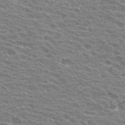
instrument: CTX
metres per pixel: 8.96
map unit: Hto
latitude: 30.5546
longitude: -42.3656
